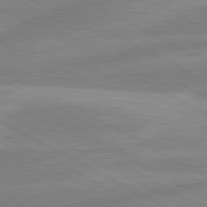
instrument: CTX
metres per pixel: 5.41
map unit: lApd
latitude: 80.8191
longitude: -168.4790
